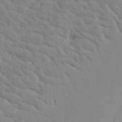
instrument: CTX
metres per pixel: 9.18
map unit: Aa
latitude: 17.9150
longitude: -143.4049
